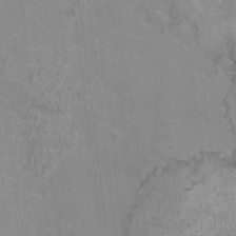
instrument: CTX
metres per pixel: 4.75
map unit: Ht
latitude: -2.5951
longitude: -17.1970
